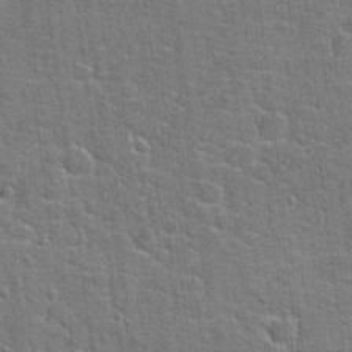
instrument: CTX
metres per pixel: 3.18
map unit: Hto
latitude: 20.6113
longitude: -49.3671
